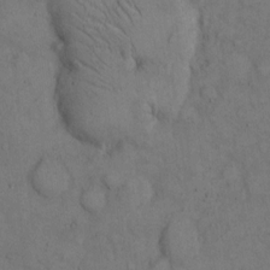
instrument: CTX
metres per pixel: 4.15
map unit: Hto
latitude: 9.8017
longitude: -60.6868
